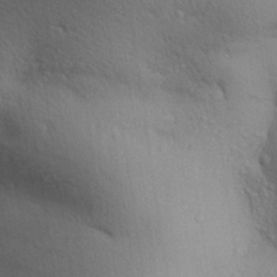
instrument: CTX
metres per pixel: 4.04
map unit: Aa
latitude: 30.8002
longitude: -144.8380
